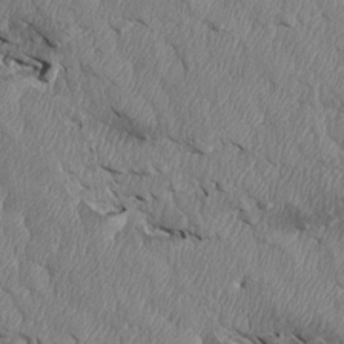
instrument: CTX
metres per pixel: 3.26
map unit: Htu
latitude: 4.0255
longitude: 152.5384
